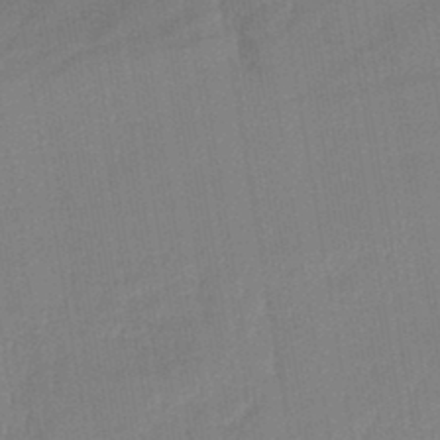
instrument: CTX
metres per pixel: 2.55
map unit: lHb
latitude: -44.0850
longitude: 64.6141
